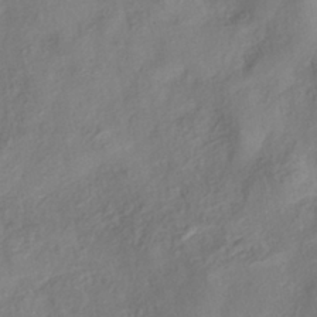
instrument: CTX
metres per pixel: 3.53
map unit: HNhu
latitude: -40.8219
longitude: 109.7667
